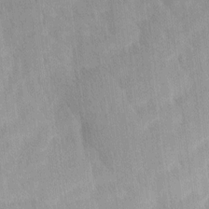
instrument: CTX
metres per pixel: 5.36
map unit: Ave
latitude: 12.3090
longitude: -106.4034
